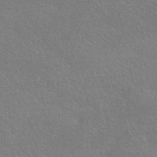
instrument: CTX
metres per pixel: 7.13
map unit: HNhu
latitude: -42.5195
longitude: 92.7085
